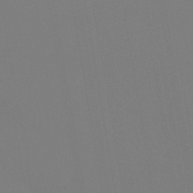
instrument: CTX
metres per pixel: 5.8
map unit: lHb
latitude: -46.4818
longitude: 70.7841
